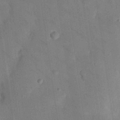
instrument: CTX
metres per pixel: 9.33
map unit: Nhu
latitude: 25.2537
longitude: -73.1781
